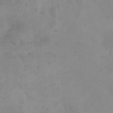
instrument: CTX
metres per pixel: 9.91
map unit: eHh
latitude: 24.2333
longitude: -64.9703
